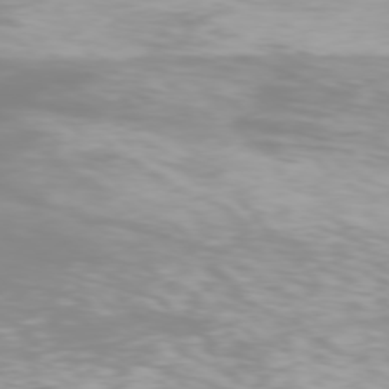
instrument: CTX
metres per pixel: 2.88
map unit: Hpe
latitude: 76.4412
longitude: -133.2159
